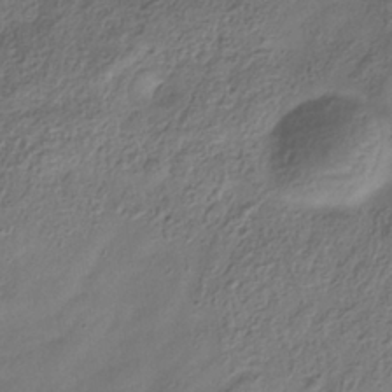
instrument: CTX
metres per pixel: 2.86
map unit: Hve
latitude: -34.3684
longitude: 89.4454
